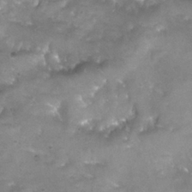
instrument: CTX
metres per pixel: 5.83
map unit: Nhu
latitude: 25.0080
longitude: -53.7072
